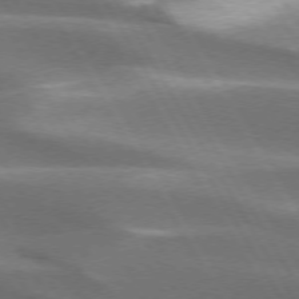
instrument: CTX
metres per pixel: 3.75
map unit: lApd
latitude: 73.5560
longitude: -51.0647
